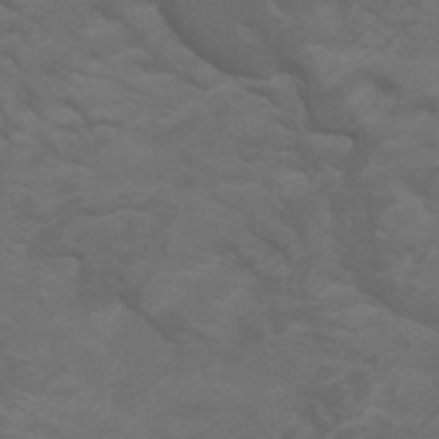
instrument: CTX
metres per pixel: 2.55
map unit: Htu
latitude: -0.7841
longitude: -78.0822
